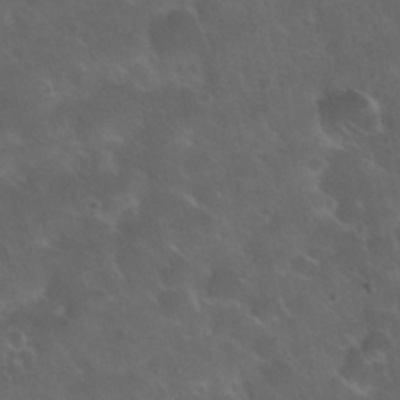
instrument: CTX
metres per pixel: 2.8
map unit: Nhu
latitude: 30.8947
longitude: -55.1592
